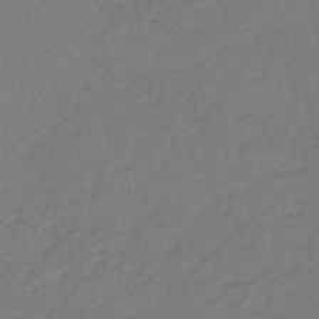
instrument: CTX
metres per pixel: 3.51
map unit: eHb
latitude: -45.9745
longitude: 88.8975
